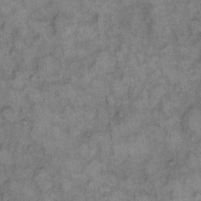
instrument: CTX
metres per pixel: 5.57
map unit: eHh
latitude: 11.7450
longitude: -64.0255
